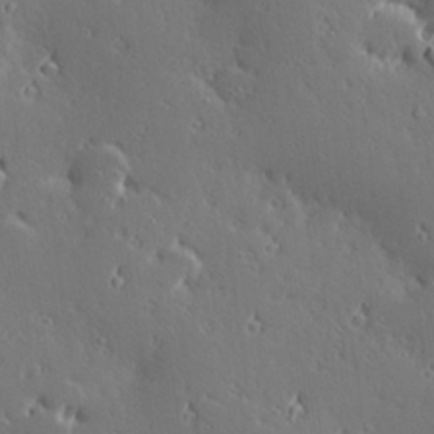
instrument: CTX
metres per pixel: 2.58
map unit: Hve
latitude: 27.9339
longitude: -93.0458
